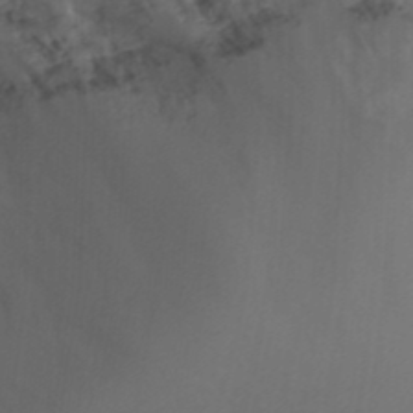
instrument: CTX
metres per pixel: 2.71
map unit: Nhu
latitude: 25.3670
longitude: -58.4412
